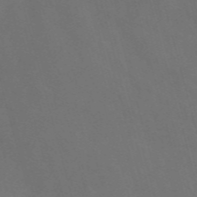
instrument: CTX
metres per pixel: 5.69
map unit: Nve
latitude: -58.3306
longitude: 65.2754
